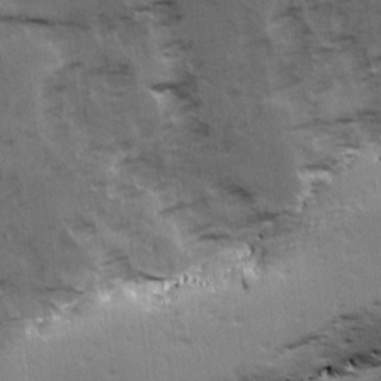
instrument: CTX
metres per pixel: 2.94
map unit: Ave
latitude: 15.0459
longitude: -104.7624
